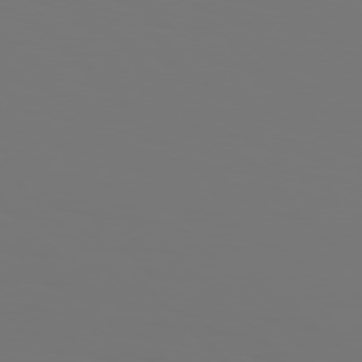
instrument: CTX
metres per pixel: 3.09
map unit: Hpe
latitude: 76.8569
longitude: -134.2333
